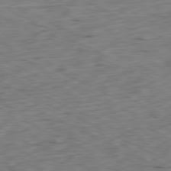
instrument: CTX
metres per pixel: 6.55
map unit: Ap
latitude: -80.8408
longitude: -72.3279
